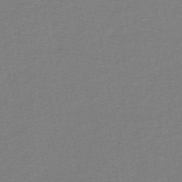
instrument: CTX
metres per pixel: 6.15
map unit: lHb
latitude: -43.4832
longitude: 72.6140
